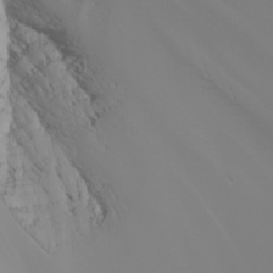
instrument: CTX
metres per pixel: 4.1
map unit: Nhu
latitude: -5.3698
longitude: -90.5546
